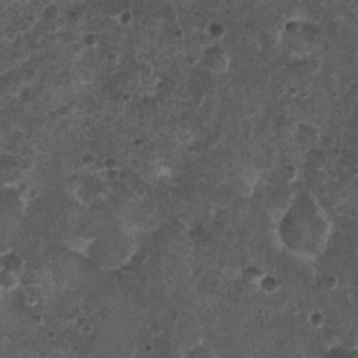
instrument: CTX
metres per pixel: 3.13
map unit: Nhu
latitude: 3.4804
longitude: -14.6869
